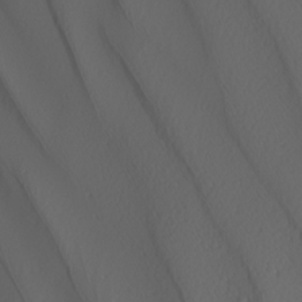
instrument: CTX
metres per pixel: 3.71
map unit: Nhu
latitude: -8.0094
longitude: -95.5938
